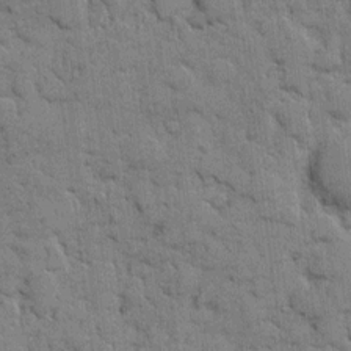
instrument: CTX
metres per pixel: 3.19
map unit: eHh
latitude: 8.2523
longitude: -65.4615
